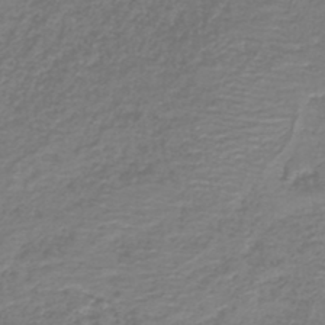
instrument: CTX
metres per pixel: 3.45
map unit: HNb
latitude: -41.7100
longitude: 49.8801
